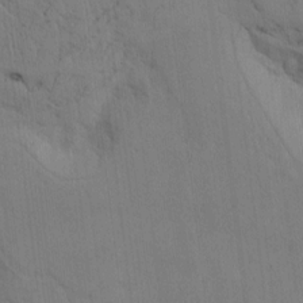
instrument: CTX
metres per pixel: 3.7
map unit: Htu
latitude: 3.8205
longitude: 152.0661
